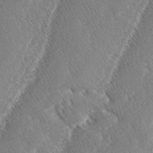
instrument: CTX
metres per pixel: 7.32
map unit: lAa
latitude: -3.7855
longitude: -129.6505
